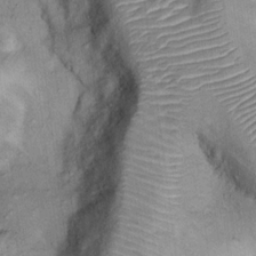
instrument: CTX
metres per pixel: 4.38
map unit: Ht
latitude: 14.5546
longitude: -40.6112
